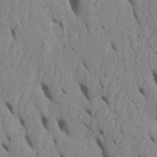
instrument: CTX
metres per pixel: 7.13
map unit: Htu
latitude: 1.8772
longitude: 148.8786
